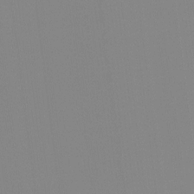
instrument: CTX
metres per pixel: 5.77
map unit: Hto
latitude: -8.0094
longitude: -49.4993
